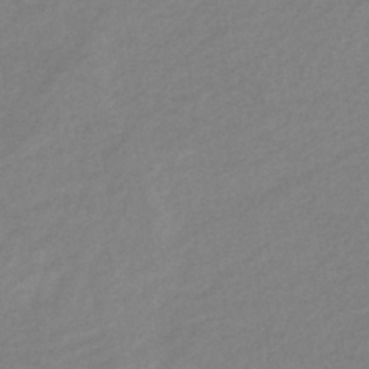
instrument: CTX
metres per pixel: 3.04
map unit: eHb
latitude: -40.9164
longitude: 83.5210
